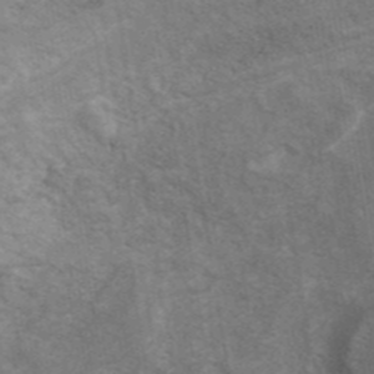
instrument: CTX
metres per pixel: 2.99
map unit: eAb
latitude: 42.5357
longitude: 106.5196
